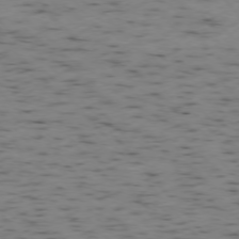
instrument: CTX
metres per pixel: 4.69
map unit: Ap
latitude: -76.3306
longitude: -60.9891
